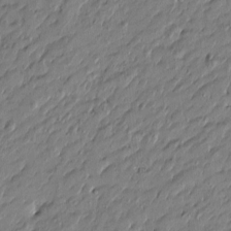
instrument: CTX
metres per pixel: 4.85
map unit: Htu
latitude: -6.7085
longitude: 177.8800
